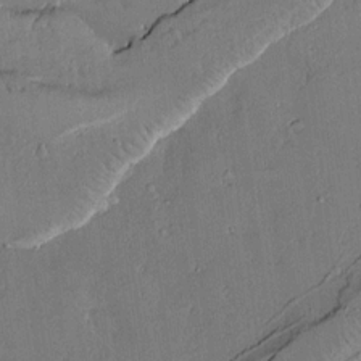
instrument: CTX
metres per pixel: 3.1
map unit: lAvf
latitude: 14.4601
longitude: -127.2537
